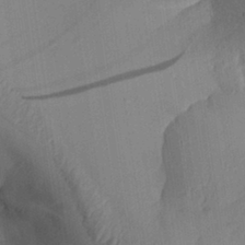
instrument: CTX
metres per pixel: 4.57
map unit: Aa
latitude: 29.9906
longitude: -132.9325
